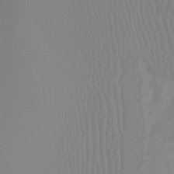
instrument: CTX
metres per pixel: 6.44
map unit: Ht
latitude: -2.0849
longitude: -17.7450
